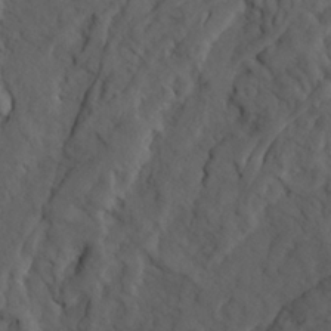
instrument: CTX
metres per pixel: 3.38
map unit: Ave
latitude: 23.3293
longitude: -132.1011
